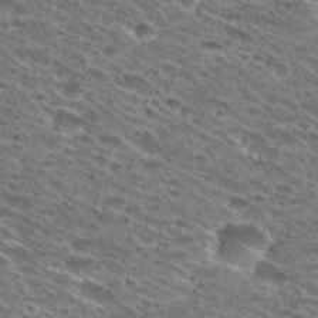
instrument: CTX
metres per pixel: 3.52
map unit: Hto
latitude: 29.1970
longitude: -45.8772
